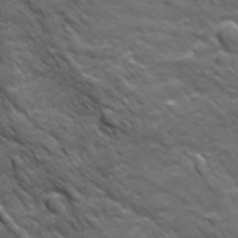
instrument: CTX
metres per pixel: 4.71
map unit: Ave
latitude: 19.0269
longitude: -134.0633
